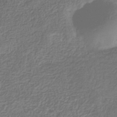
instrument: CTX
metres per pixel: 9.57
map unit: eHb
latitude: -31.6911
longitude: 73.3887
